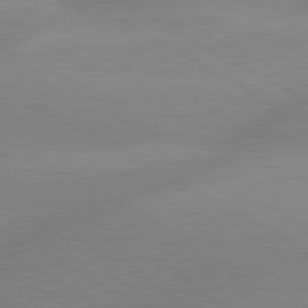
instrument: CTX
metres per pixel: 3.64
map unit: lApd
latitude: 80.0255
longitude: -147.5183
